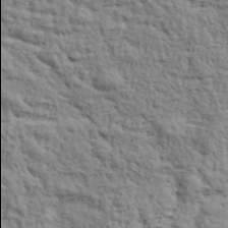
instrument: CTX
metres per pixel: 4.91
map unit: eHh
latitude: 37.6127
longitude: -81.9906
